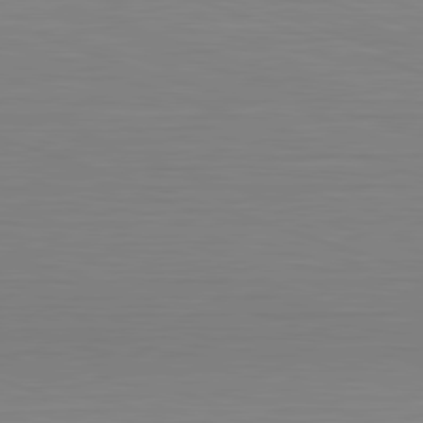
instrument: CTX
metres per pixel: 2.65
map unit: Hpe
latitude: -82.7841
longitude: 7.8422
